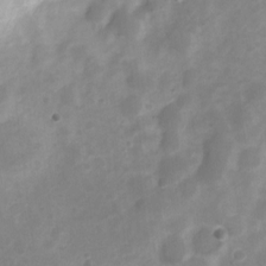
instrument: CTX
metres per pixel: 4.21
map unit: Nve
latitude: -20.8786
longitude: 108.0094
